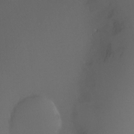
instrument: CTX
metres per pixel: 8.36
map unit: Ht
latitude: -8.7085
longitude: -31.7261
